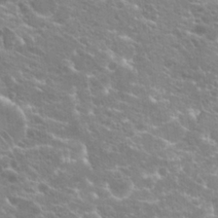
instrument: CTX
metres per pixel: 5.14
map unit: Hto
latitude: 20.9892
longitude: -40.2711
